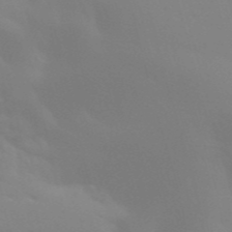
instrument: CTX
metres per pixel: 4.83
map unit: Aa
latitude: 32.4790
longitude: -145.4615
